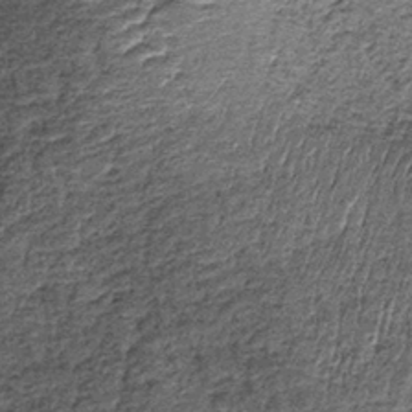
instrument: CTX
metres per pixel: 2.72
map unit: lHb
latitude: -38.2739
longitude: 65.4833
